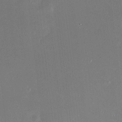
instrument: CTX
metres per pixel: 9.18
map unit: HNhu
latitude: 8.4412
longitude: 9.0864
